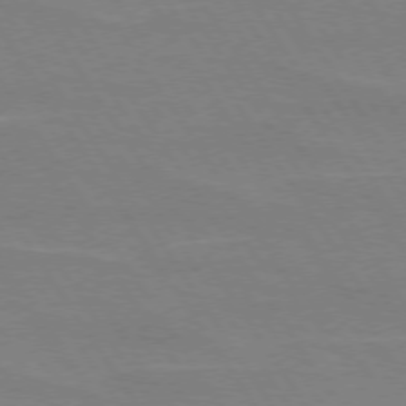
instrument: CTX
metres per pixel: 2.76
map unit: lApd
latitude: 73.8773
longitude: -56.5167
